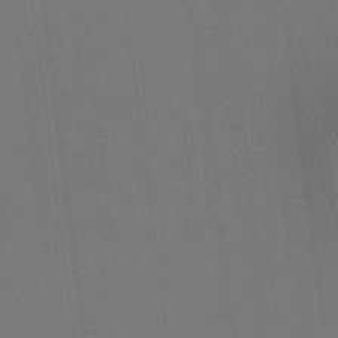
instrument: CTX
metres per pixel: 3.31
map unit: HNhu
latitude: 0.1955
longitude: -5.3671
